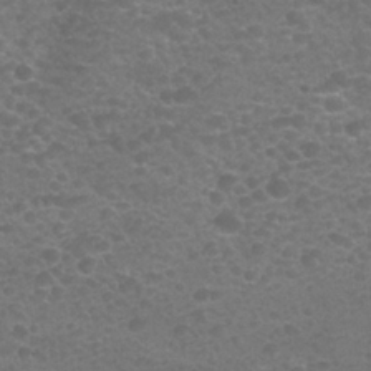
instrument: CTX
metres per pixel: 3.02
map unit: Nhu
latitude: 25.8583
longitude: -52.8002
